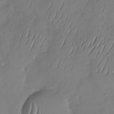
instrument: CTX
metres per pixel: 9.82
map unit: Nhu
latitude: -29.6155
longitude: -58.9514
